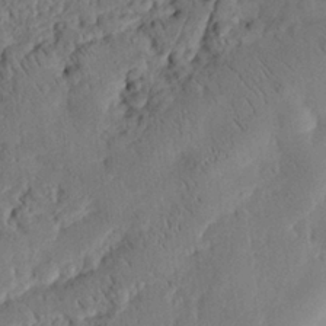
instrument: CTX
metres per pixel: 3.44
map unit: eHh
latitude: 25.7260
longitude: -80.8380
